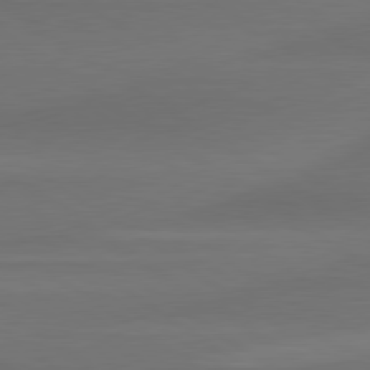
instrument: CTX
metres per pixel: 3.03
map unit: lApd
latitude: 79.6127
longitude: -87.0458
